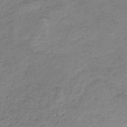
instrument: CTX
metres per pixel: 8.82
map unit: HNb
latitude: -33.5022
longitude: 62.0850
